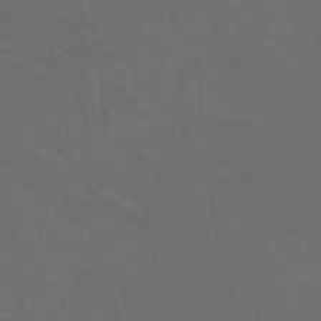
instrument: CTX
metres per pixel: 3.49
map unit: HNhu
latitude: 0.6490
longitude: -2.3278
